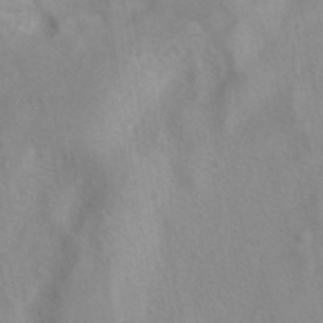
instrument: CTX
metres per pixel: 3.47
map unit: eAb
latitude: 40.9135
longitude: 106.5574
